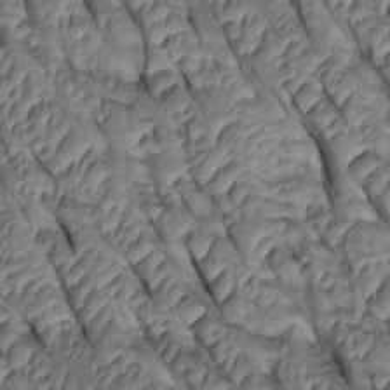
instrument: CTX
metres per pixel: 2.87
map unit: Htu
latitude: 0.8380
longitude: 147.6722
